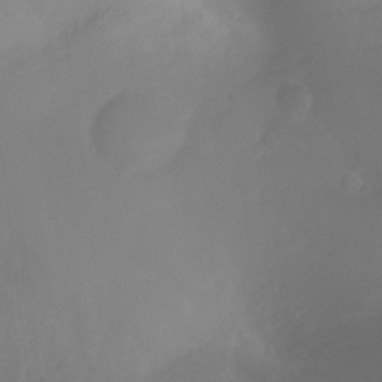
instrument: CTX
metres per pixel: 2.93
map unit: Ht
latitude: -17.7289
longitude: -46.4601
